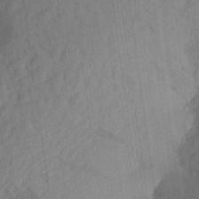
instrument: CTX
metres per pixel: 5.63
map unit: Aa
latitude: 23.9339
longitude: -147.7072
